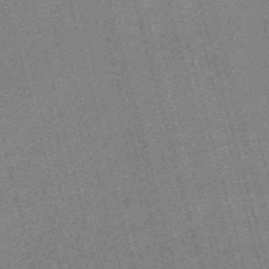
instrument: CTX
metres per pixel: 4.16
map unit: HNb
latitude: -47.9178
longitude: 59.6154
